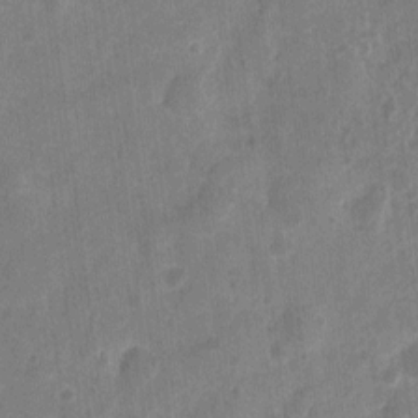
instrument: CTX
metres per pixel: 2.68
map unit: eHh
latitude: 9.4427
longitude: -73.4238
